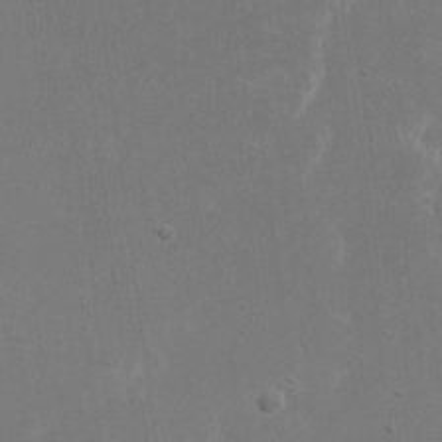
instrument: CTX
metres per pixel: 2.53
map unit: eHh
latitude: 17.3104
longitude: -72.3090
